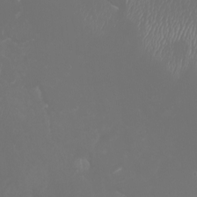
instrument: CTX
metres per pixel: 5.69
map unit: Nhu
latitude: -4.6329
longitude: -72.6302
